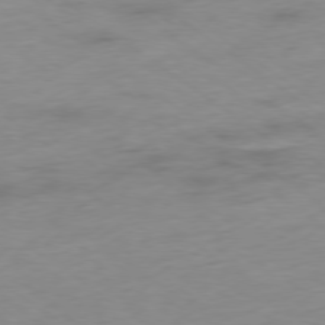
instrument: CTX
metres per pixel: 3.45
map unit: Ap
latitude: -78.1794
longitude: -59.5749
